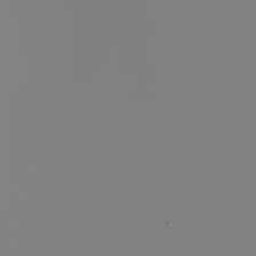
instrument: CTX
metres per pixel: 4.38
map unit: Nhu
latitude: -6.4251
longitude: -94.4412
